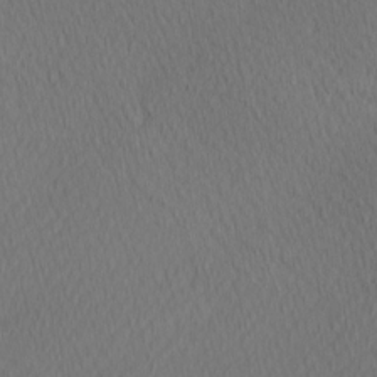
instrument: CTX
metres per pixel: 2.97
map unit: Hve
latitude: 12.7435
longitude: -90.7435
